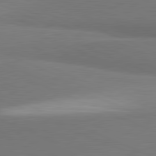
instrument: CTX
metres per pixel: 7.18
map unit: lApd
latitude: 81.4993
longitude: 163.1809
